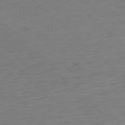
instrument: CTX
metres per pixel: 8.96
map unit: Ap
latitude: -77.4832
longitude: -93.5182
